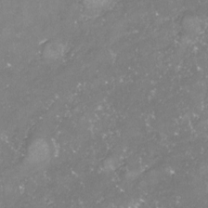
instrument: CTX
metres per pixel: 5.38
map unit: Nhu
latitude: -23.7289
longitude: -57.6693
